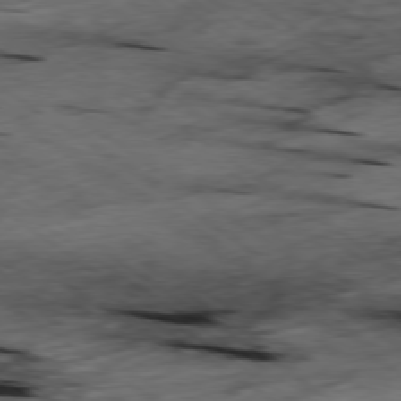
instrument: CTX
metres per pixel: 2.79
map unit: Hpe
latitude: -78.7274
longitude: -21.4994
